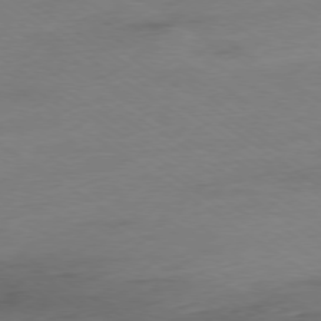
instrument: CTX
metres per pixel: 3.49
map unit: Ap
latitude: -78.2361
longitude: -58.3467
